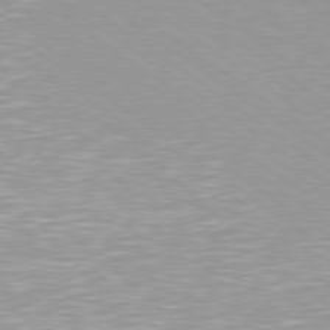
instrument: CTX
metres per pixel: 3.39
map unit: Hpe
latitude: 78.6680
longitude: -122.7246
